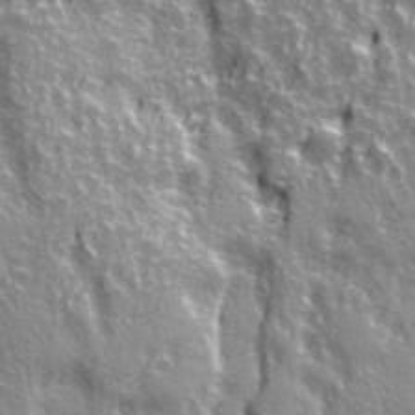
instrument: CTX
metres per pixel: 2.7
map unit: Ave
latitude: 21.3293
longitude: -135.2726
